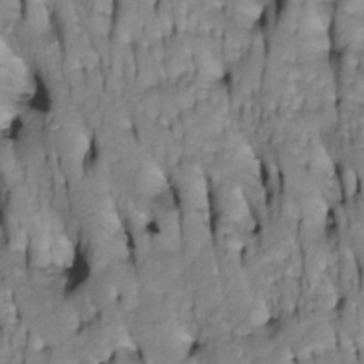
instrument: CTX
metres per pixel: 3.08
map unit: Htu
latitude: -4.5951
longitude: 150.5573
